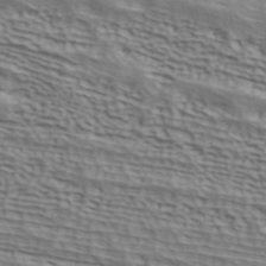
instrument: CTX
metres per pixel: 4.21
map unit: ANa
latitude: 41.7639
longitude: 50.1983
